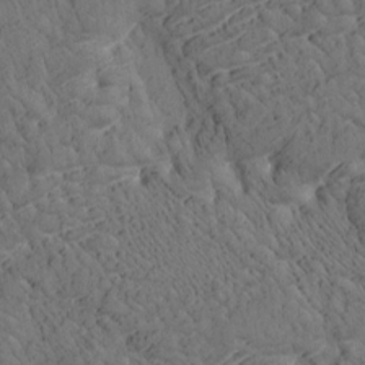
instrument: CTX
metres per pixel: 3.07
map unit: eHh
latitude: 3.5560
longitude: -78.7247
